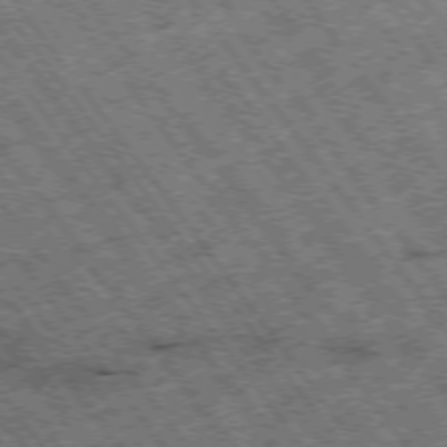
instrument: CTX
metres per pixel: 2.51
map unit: Hpe
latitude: -75.5211
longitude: -21.1592
